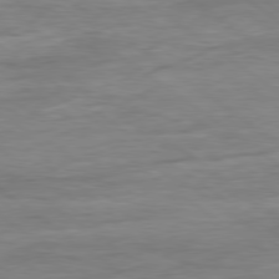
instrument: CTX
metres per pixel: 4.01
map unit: Ap
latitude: -80.1606
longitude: -80.5357
